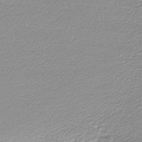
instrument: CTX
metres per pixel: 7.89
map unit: lHb
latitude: -46.5384
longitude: 60.5196
